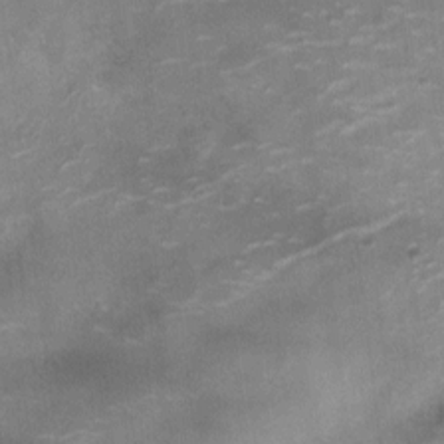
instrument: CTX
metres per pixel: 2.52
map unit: Ht
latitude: -12.4818
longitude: -21.0080
